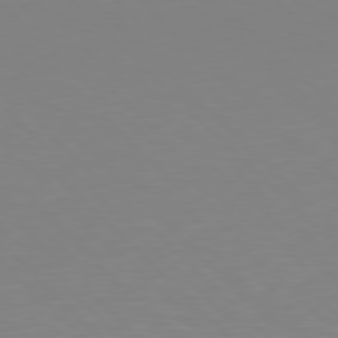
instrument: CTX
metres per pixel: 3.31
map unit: Hpe
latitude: 77.5749
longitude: -175.1214
